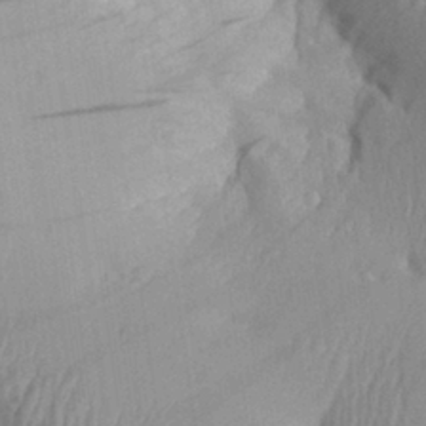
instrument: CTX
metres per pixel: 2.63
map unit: Aa
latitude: 30.0822
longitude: -133.7072
